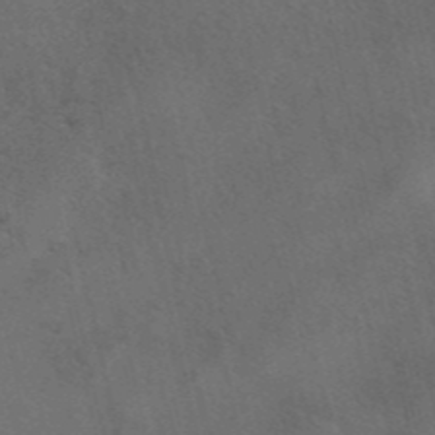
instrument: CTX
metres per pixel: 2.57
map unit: eAb
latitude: 42.6868
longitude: 108.6707
